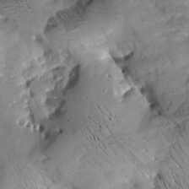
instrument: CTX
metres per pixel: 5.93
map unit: Aa
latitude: 8.5168
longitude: -142.4979
